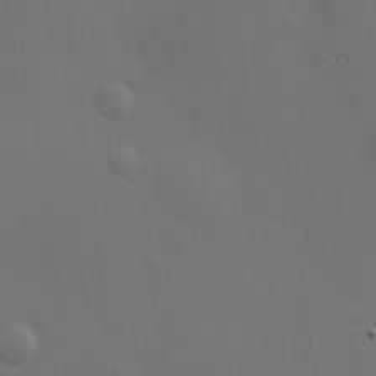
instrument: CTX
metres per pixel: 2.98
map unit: Hve
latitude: 19.3103
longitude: 150.5196
